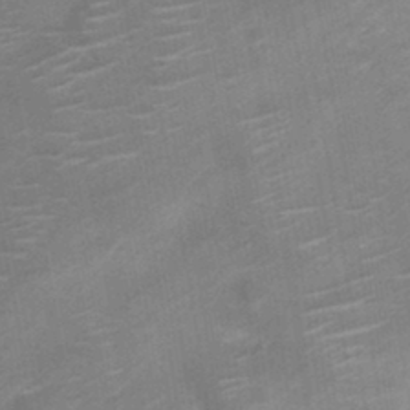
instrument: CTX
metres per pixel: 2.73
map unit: Nve
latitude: -19.9367
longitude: 106.7652
